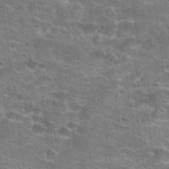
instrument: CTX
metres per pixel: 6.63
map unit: Hto
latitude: 21.8017
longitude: -42.7813
